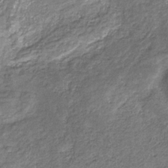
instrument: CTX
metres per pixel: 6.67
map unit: eHb
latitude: -31.1620
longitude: 69.0675
